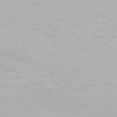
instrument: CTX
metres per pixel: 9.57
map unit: Hpe
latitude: 77.5371
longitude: -130.4790
